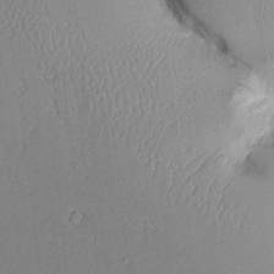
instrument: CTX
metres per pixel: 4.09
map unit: Aa
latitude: 10.9325
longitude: -128.2333
